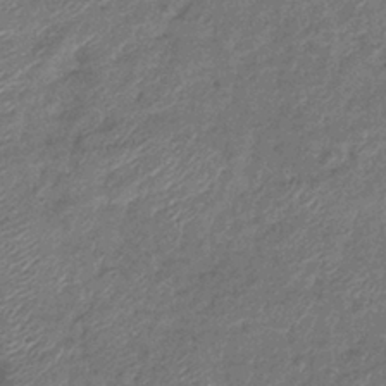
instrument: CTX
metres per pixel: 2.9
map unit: eHb
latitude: -39.5399
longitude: 78.1228
